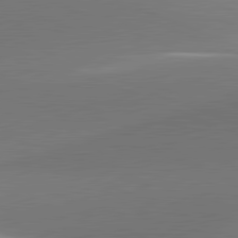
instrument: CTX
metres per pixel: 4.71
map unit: lApd
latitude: 81.6127
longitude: 141.4076
